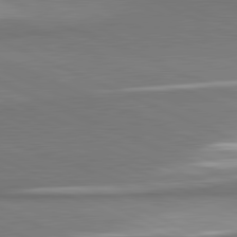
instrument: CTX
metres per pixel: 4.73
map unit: lApd
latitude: 81.7072
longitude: 166.3117
